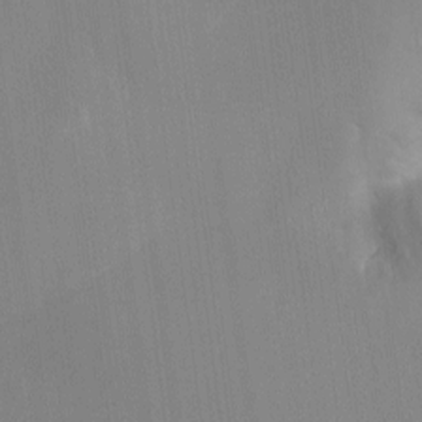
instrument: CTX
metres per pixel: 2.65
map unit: Nhu
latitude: -10.4440
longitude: -75.4049
